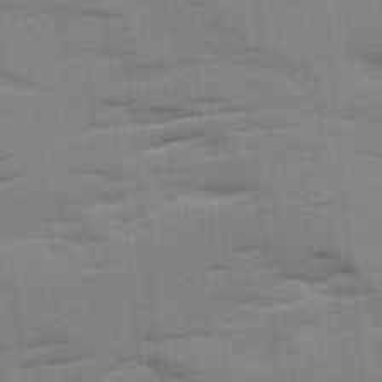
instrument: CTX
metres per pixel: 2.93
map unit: Ave
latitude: 12.2523
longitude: -102.1389
